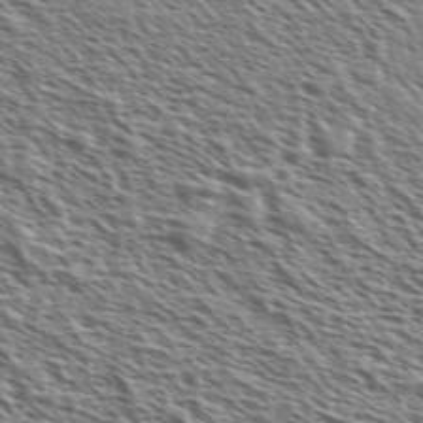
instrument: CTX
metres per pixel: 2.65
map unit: Ave
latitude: 37.0648
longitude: -111.7828
